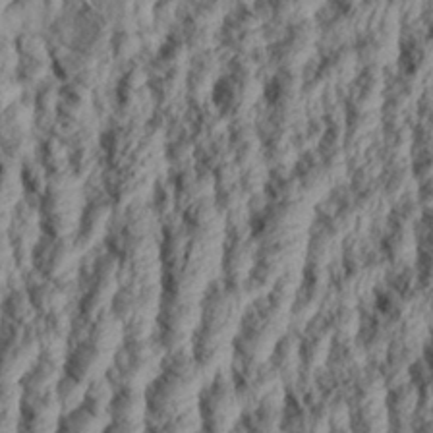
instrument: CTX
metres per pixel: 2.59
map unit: Aa
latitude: 34.3278
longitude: -137.2537
